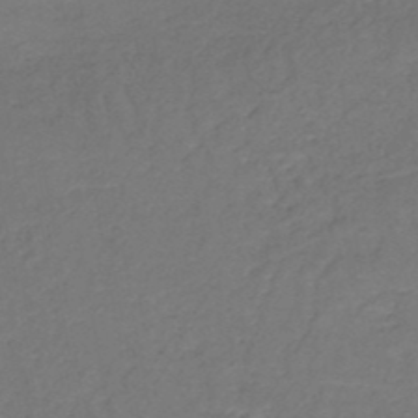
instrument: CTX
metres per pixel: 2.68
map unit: HNb
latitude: -49.7667
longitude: -52.8191
